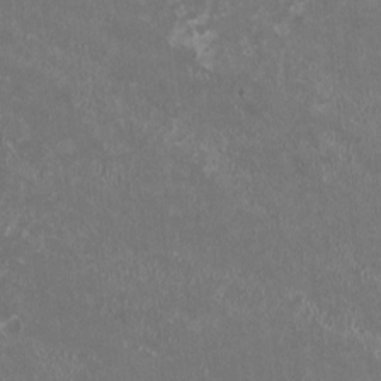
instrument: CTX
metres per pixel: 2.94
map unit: HNhu
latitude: -0.0283
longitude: -2.2711
